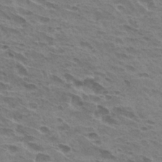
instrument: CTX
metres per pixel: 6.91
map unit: Hto
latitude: 31.8017
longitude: -40.8191
